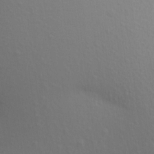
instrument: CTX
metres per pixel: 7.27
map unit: Aa
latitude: 19.4615
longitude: -145.1592
